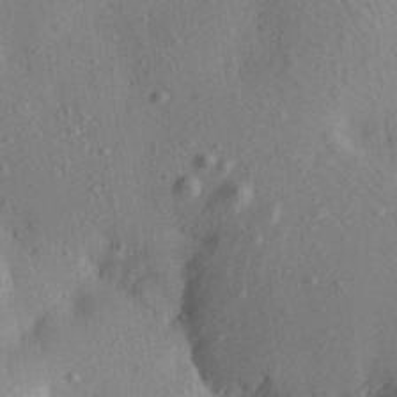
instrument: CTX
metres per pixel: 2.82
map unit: Aa
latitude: 22.0822
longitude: -141.7260
